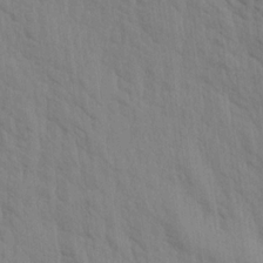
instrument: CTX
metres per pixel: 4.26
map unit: Aa
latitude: 18.6112
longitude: -146.4601
